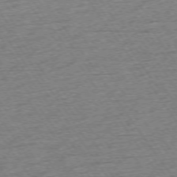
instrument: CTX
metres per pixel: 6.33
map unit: Ap
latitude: -74.5763
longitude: -89.1781
